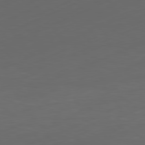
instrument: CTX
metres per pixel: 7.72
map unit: Ap
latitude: -81.4644
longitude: -85.9528
